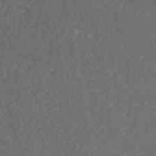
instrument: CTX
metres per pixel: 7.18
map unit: ANa
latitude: 45.9717
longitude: 27.1998
